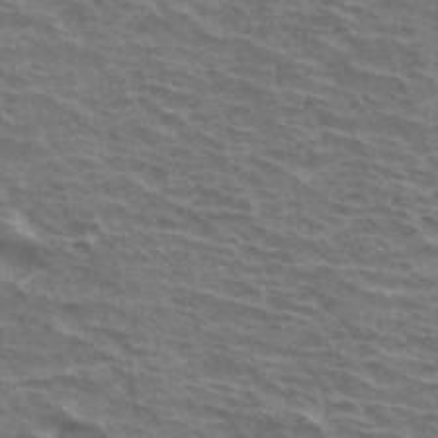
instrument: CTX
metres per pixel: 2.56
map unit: Hto
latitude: 33.8394
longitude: -42.9325
